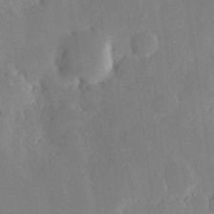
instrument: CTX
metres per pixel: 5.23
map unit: Hve
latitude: 25.9339
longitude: 150.7085
